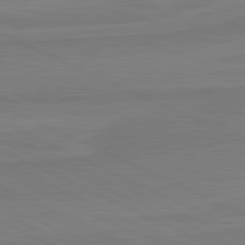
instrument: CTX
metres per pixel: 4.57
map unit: lApd
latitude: 81.5560
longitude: 170.2929
